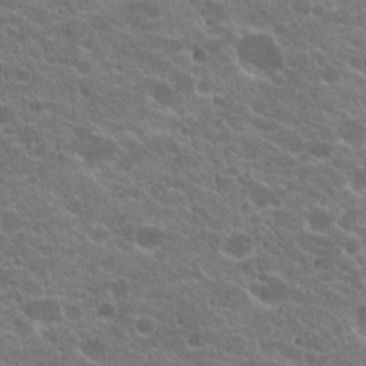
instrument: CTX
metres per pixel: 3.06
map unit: Hto
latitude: 20.2712
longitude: -35.6694
